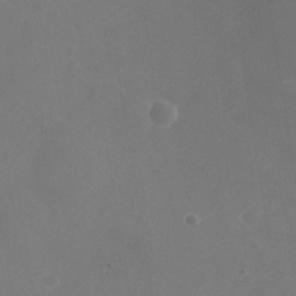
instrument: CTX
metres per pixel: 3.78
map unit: Nhe
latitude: -37.4454
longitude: -90.6302
